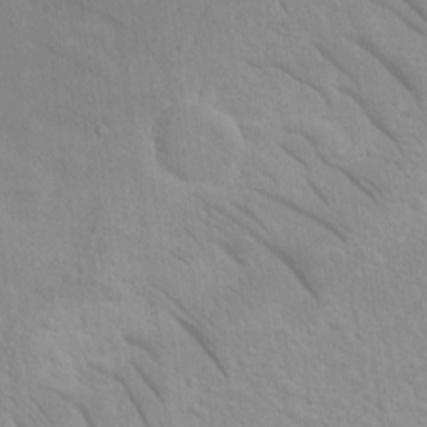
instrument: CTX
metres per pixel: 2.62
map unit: eHh
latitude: 14.9514
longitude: -72.2145
